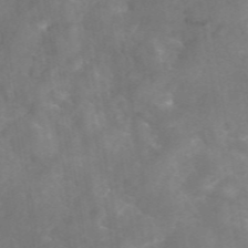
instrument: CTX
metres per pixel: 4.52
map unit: eAb
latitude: 46.1200
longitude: 126.4629
